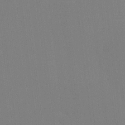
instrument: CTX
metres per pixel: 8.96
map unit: eHh
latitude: -4.0094
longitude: -79.8395
